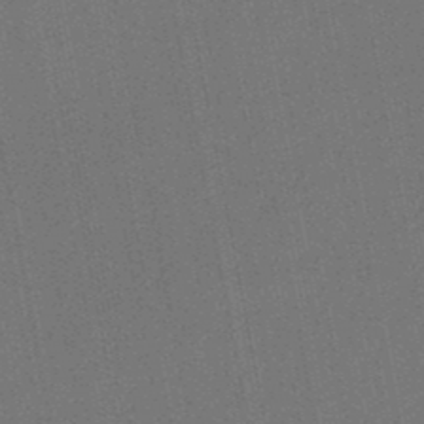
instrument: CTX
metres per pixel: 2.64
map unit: lHb
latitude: -47.8611
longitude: 70.8786
